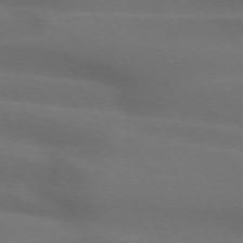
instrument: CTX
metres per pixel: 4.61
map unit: lApd
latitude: 72.5924
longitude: -48.6868
